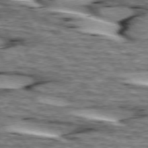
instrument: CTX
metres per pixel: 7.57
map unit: lApd
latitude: 74.0633
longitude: -55.6127
